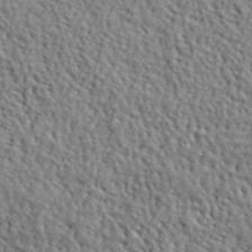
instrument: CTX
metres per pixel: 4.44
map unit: lHvf
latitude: 40.7624
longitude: -86.0255
